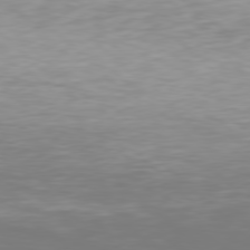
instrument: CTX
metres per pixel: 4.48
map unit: Hpe
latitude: 78.1956
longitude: -171.0647
